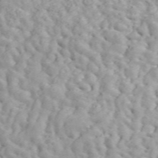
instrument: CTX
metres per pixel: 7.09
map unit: ANa
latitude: 49.1781
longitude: -81.5371
